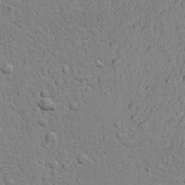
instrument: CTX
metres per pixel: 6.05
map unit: lAvf
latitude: 22.7813
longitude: -110.0822
